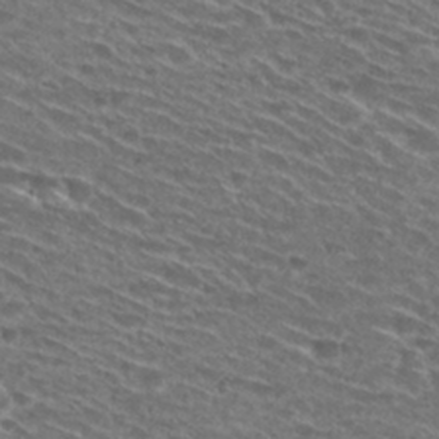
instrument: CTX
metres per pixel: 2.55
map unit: Hto
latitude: 29.4615
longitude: -46.3845
